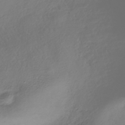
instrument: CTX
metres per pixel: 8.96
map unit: HNhu
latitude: -41.0486
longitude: 99.8800
